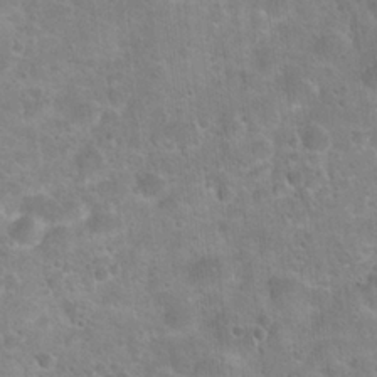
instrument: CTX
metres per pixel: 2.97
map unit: Hto
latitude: 21.7639
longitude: -51.3670
